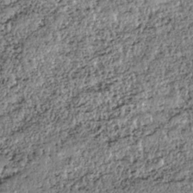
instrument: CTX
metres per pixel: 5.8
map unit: HNhu
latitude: -36.5007
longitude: 33.8045
